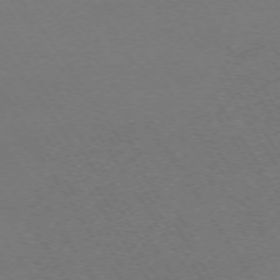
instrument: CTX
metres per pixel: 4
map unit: Ap
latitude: -74.1606
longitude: -71.7827
